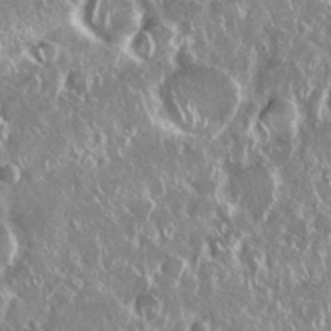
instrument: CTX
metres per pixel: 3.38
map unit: Nhu
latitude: 28.8380
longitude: -62.0255
